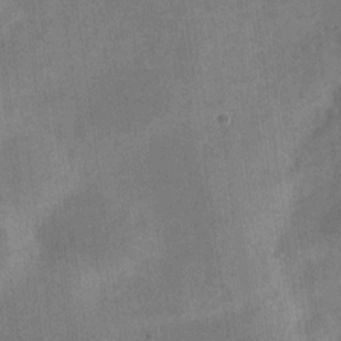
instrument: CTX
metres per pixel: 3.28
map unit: Nve
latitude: -24.8597
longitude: 106.7086
